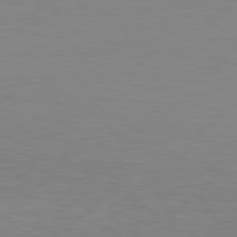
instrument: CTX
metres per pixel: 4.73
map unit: Hpe
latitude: 78.1011
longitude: -123.0647
